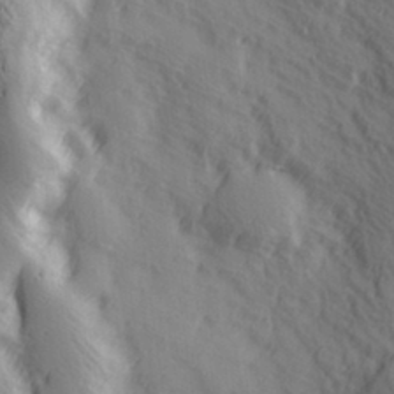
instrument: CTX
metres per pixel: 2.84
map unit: Hve
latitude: 32.9136
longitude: 149.9556
